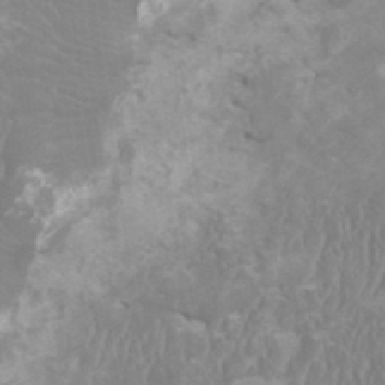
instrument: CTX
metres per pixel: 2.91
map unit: HNhu
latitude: 1.5371
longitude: -0.1389
